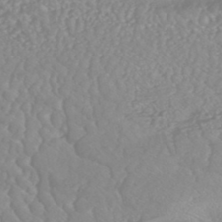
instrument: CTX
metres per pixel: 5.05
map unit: HNhu
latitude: -47.0864
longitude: 97.3888
